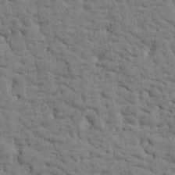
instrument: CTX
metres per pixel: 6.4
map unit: Htu
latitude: -3.1242
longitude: 175.2564
